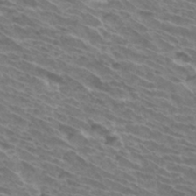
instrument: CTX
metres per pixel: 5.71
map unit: Hto
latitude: 33.8016
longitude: -43.7261
